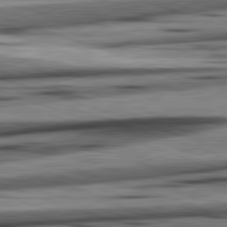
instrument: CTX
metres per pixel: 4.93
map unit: lApd
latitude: 82.5356
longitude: 160.5007
